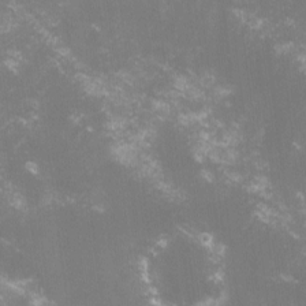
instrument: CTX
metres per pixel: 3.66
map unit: lHvf
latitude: -14.7086
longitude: -101.4238
